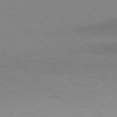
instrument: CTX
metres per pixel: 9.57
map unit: Hpe
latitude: 77.8772
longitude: -125.9906
